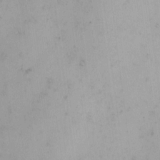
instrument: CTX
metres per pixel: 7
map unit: eHh
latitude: -0.0661
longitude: 17.5211
